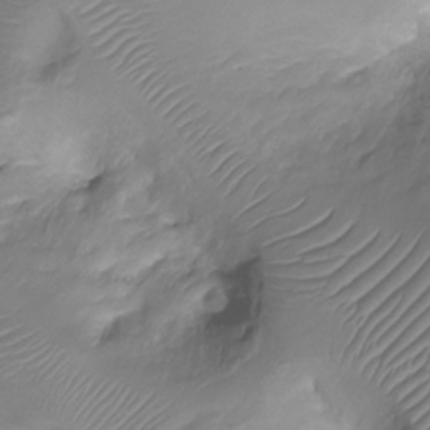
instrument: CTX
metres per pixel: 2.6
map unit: Ht
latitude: -18.5763
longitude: -44.8569
